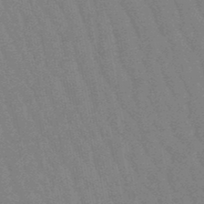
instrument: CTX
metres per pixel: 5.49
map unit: lHb
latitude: -48.0094
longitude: 82.3684
